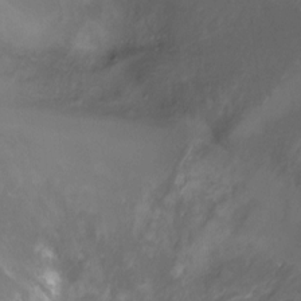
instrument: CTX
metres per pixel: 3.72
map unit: Ht
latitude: -6.9919
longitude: -27.2537
